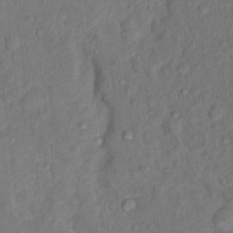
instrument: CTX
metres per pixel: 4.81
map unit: Hto
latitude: 15.2537
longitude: -31.0081
